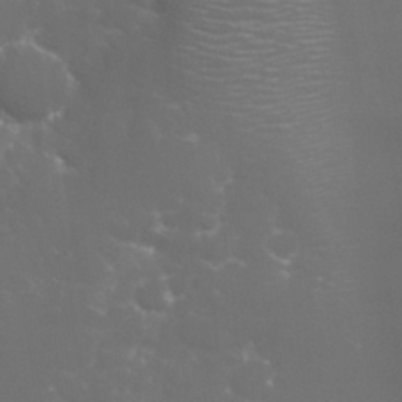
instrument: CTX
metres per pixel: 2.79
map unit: Nhu
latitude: 27.6505
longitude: -60.5923
